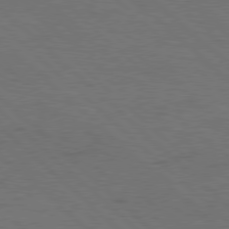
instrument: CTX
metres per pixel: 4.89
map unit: Hpe
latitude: 77.6882
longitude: -155.7827
